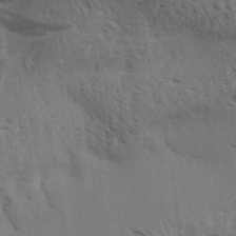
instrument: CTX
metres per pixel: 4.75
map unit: Aa
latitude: 32.2900
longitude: -140.1955
